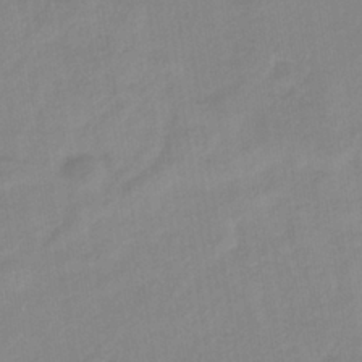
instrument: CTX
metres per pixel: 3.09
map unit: lHb
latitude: -35.4643
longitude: 72.8597
